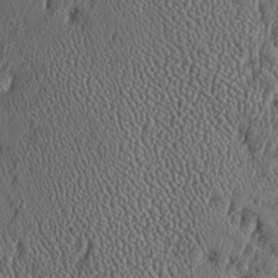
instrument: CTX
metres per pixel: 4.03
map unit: Htu
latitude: -7.6155
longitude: 157.3321
